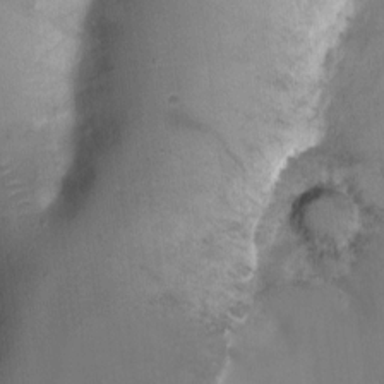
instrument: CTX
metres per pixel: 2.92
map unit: Ht
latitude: -2.9163
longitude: -28.8380
